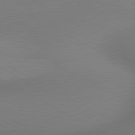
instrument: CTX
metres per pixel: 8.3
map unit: lApd
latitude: 80.7057
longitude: 129.5021
